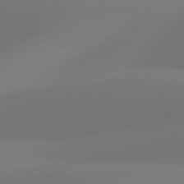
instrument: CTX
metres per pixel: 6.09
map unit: lApd
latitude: 81.7072
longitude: 128.4062
